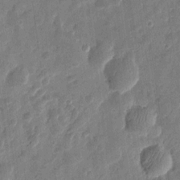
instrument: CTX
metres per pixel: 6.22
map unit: eHh
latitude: 8.3467
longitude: -74.1956
